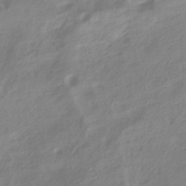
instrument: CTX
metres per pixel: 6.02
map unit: HNhu
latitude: -41.6344
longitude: 92.0094
